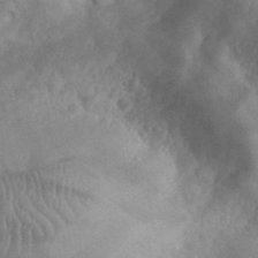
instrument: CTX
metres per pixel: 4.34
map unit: eHh
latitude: 30.6302
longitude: -70.5923
